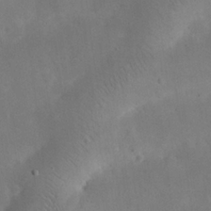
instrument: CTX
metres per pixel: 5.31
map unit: eHh
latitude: 25.7827
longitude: -67.6693
